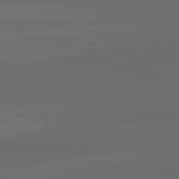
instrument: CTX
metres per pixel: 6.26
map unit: lApd
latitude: 82.2144
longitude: -165.7450
